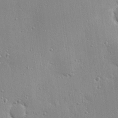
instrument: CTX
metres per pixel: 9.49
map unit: eHh
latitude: 24.9135
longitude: -89.4805
